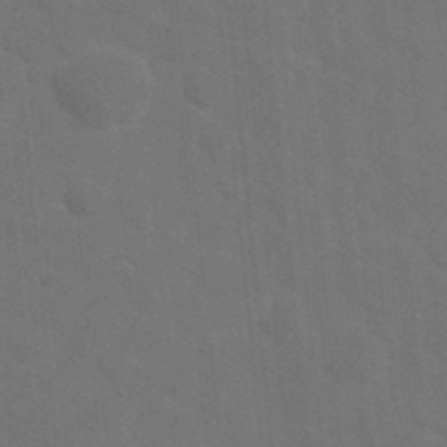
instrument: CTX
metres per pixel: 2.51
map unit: eHh
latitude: 19.8394
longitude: -64.2900
